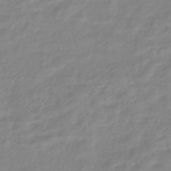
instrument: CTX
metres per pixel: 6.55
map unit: eHb
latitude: -40.7652
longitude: 81.0865
